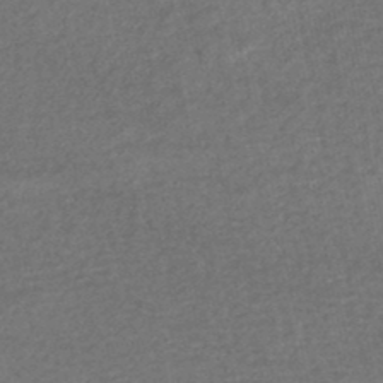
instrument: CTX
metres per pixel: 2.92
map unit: HNhu
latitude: -47.8989
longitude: 103.7478
